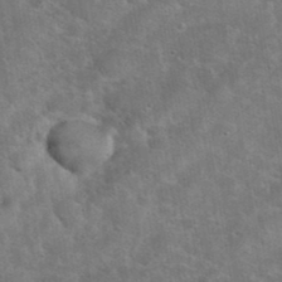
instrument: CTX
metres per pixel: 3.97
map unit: eHh
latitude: 36.8191
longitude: -64.7246
